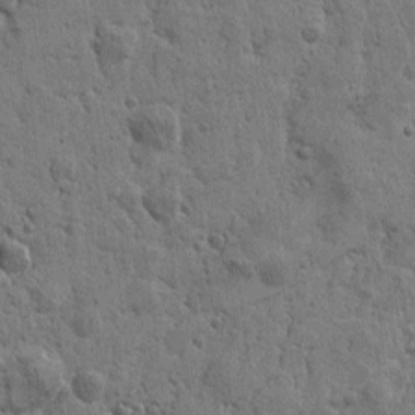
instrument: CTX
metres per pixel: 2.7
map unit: Htu
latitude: -0.5763
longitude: -178.0822
